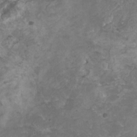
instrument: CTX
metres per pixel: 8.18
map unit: HNhu
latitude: 3.3292
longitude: -1.6505
